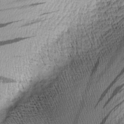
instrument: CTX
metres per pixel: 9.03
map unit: Nhu
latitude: -6.4440
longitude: -152.6680
